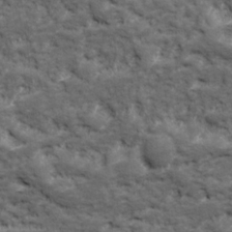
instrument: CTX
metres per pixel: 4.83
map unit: Ave
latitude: 17.4426
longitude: -135.6316
